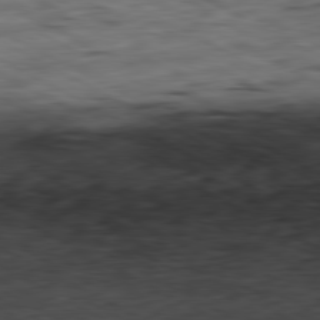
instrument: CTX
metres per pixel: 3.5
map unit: Ap
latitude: -80.9920
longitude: -83.5749
